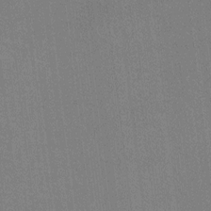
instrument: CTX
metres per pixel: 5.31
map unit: Ht
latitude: -5.3320
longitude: -19.6882
